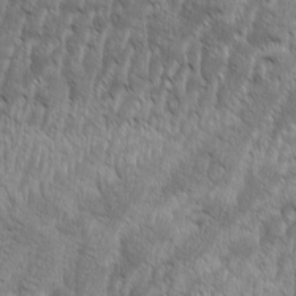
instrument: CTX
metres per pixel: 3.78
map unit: Aa
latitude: 8.4979
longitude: -130.0255
